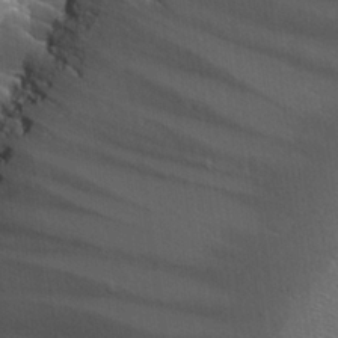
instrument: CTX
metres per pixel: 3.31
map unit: Hto
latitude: 25.7071
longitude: -45.1781
